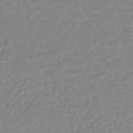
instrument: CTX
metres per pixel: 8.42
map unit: lHb
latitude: -36.8030
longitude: 70.0472
